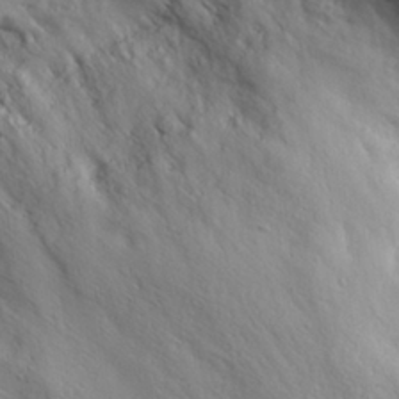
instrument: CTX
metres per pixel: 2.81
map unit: eHh
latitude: 30.2145
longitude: -69.0270
